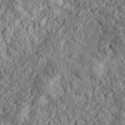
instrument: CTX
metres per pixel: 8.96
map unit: lHvf
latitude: 38.2711
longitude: -91.3293
